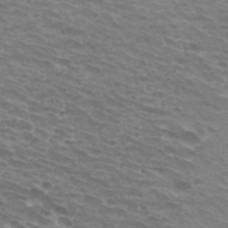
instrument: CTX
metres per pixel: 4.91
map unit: Hto
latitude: 32.5168
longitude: -41.4048
